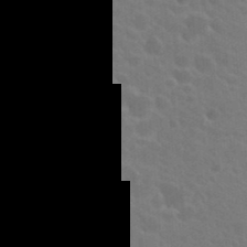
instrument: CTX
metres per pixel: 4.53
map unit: Hto
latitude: 23.0269
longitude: -36.9325
